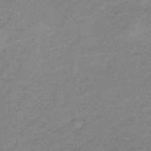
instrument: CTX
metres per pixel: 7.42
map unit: lHb
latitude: -34.6896
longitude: 69.1053
